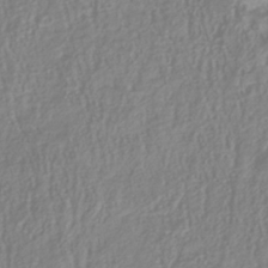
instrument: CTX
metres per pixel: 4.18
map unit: Nhu
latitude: -40.9730
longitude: -84.3845
